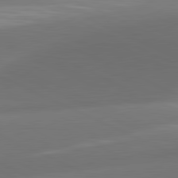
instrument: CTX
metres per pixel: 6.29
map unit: lApd
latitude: 81.4048
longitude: 131.5021
